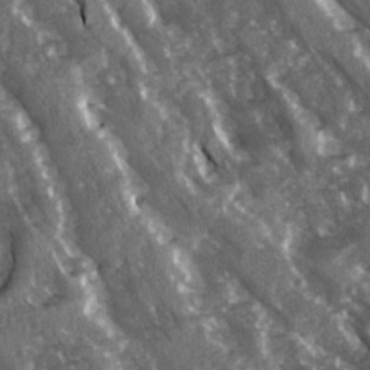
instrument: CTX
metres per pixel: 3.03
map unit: Ave
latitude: 15.2726
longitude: -131.8206
